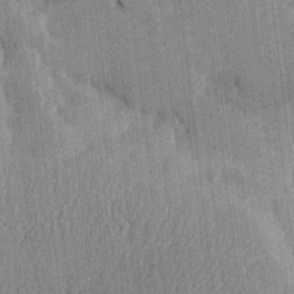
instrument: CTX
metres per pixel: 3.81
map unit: Htu
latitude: -7.7288
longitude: 176.2739
